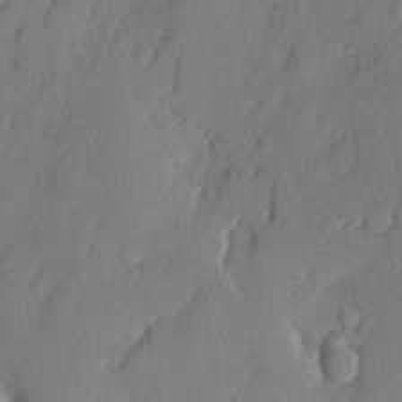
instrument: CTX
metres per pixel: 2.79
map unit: eHh
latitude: 4.9325
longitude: -76.2333
